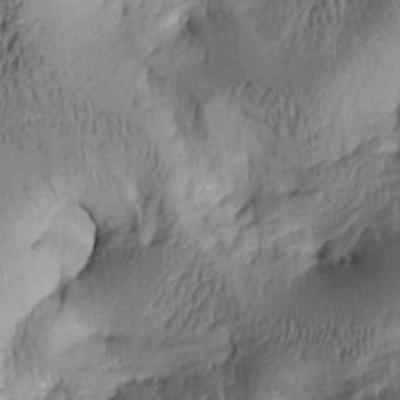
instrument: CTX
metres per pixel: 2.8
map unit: lAa
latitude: 5.2726
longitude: -113.9150
